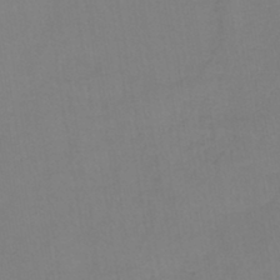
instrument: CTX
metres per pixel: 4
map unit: lHb
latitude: -42.1794
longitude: 64.2929
